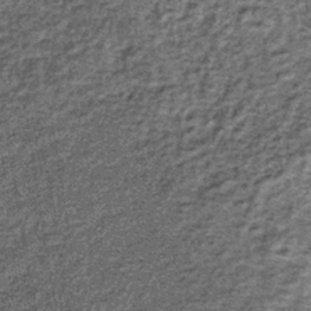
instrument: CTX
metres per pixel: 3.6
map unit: lHb
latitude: -38.8408
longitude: 66.0472
